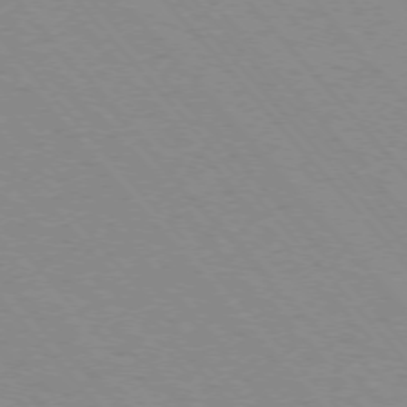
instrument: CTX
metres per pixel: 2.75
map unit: Ap
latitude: -75.7289
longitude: -63.5182
